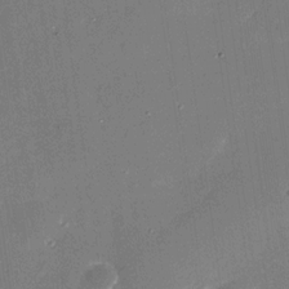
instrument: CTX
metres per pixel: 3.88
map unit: Nhu
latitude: -29.0864
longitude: -75.0081
